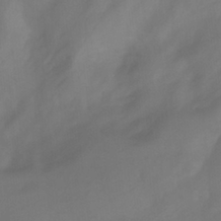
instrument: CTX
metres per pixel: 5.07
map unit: Aa
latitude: -3.7477
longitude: -72.0822
